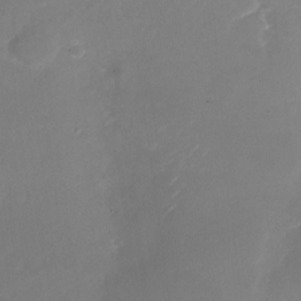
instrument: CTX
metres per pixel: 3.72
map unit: Nhu
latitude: -25.7100
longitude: -73.0270
